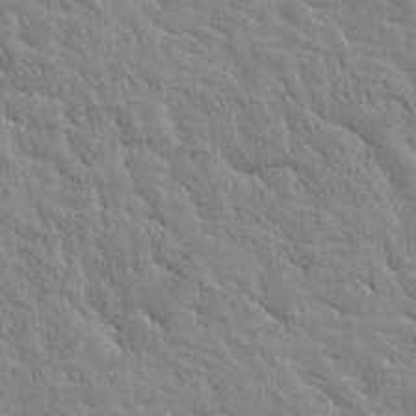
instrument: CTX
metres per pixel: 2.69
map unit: Htu
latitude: -3.6532
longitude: 174.4062
